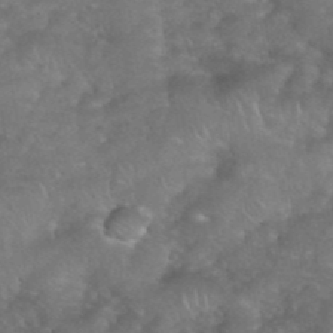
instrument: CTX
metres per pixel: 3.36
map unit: eHh
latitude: 39.6127
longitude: -58.5924
